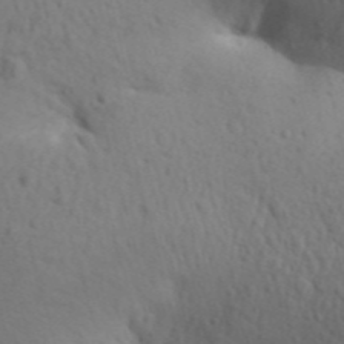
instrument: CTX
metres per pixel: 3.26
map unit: Aa
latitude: 30.0255
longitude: -146.6302
